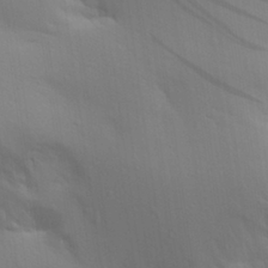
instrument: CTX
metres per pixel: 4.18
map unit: Aa
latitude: 28.6301
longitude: -144.4412
